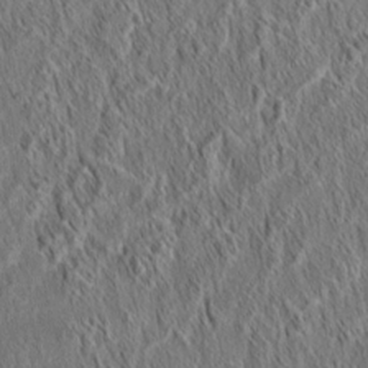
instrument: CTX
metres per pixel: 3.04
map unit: eHh
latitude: 5.8772
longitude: -76.7246
